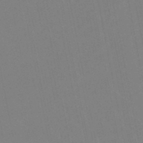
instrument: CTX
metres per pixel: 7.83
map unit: eHb
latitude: -48.7652
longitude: 84.1794
